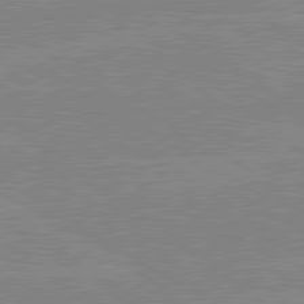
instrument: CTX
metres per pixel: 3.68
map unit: lApd
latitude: 80.2522
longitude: -125.5182
